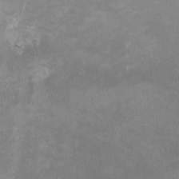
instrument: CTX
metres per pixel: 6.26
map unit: HNhu
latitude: -0.5952
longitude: -4.1767
